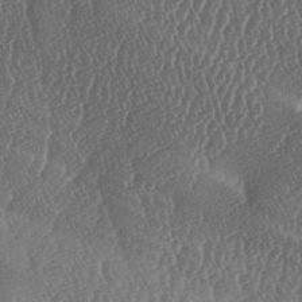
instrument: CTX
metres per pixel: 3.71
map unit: lAa
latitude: -6.5951
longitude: -130.0633
